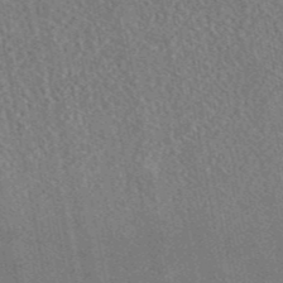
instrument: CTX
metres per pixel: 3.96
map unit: eAb
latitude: 44.4412
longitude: 124.7274
